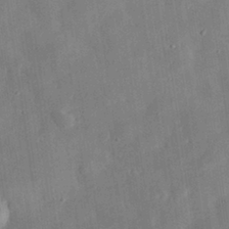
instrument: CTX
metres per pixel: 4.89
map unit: eHh
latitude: 30.4790
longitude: -75.9906
